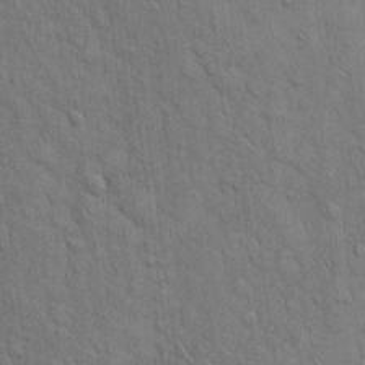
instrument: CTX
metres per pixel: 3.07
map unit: Hto
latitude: 15.4994
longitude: -56.3467
